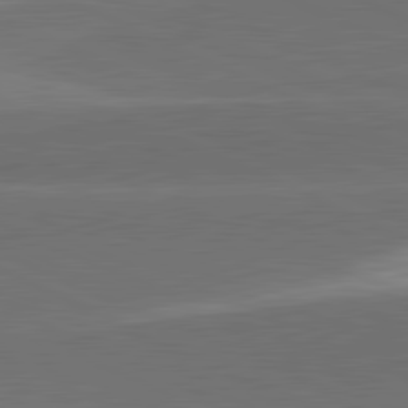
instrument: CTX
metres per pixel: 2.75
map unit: lApd
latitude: 81.7639
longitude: 139.3699
